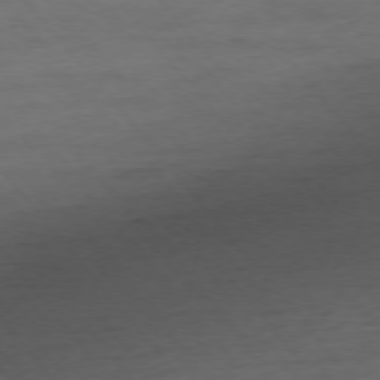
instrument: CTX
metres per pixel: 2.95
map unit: Ap
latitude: -76.1417
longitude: -84.2334
